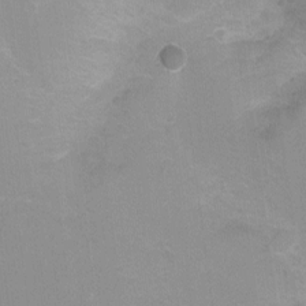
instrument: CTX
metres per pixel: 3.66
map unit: Ht
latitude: -9.3132
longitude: -36.5924
